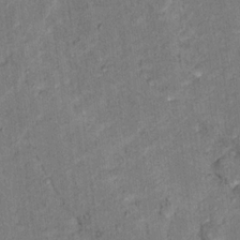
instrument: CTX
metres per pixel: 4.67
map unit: Hto
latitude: 15.5749
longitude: -31.5183
